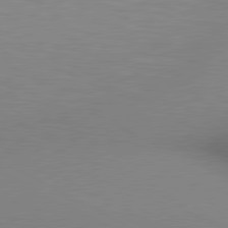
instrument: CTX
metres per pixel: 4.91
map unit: lApd
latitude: 80.2900
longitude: 132.0472
